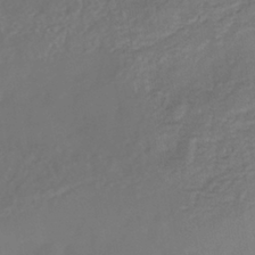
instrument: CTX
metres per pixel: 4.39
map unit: Nhe
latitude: -40.5574
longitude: -110.2523
